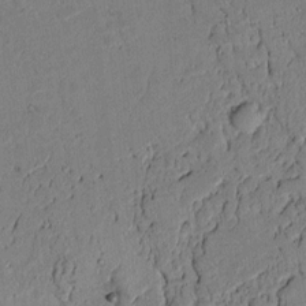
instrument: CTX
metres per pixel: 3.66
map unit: lAvf
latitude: 5.1214
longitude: 167.9556
